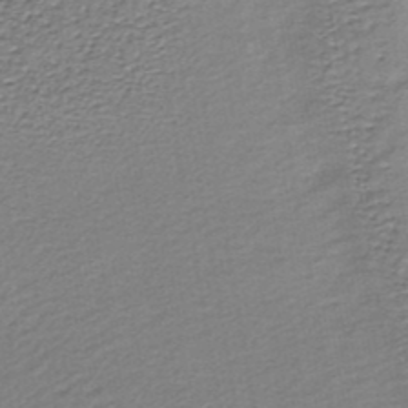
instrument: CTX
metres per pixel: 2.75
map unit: lHb
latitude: -34.9542
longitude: 60.7652
